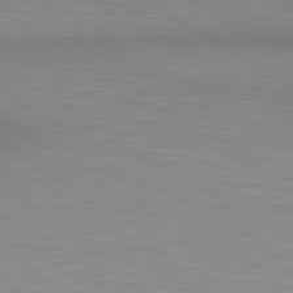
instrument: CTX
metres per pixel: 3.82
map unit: lApd
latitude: 80.4979
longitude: 131.3132
